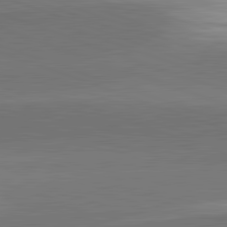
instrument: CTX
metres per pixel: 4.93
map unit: lApd
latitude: 82.1766
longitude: 148.5574
